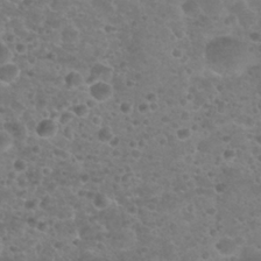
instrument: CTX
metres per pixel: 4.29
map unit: Nhu
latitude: 25.6127
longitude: -51.4426
